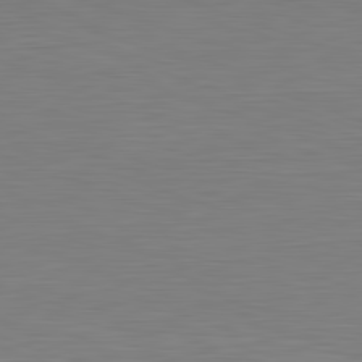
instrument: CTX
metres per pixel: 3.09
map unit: Hpe
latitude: -82.3495
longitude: 10.3495
